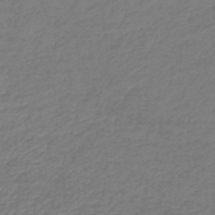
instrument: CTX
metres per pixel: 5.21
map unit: lHb
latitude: -43.2375
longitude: 69.2564
